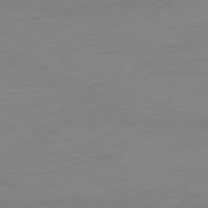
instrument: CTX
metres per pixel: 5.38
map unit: Ap
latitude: -77.8044
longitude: -73.9528
